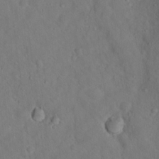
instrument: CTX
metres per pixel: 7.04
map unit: Nhu
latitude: 15.0648
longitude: -36.4979
